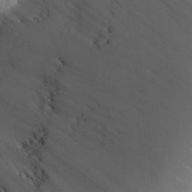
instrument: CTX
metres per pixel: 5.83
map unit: Aa
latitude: 24.2711
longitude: -127.6127
